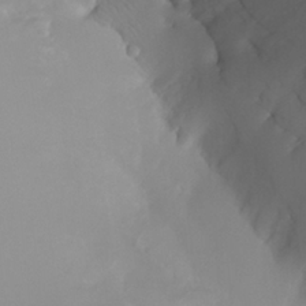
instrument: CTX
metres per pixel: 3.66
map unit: HNhu
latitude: 8.1389
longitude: -1.9150
